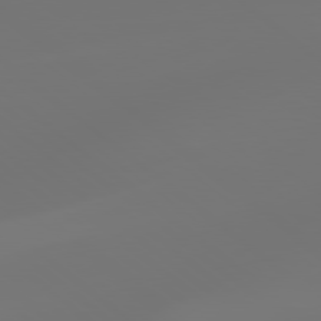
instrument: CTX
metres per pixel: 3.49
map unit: lApd
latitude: 79.1214
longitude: -174.1767
